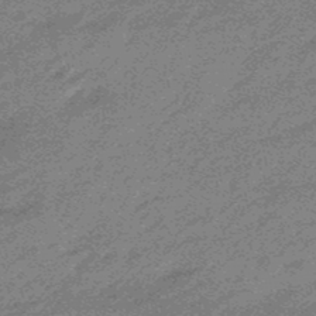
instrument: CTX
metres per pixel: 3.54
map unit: eHb
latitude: -48.1984
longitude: 84.6896
